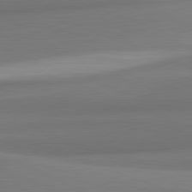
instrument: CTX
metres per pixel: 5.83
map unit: lApd
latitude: 82.2522
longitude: 170.0661
